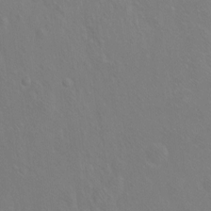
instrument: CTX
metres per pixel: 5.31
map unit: Ht
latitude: -6.6707
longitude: -37.4805
